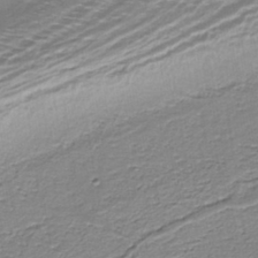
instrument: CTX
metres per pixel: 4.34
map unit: lHb
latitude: -39.3321
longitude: 53.0486
